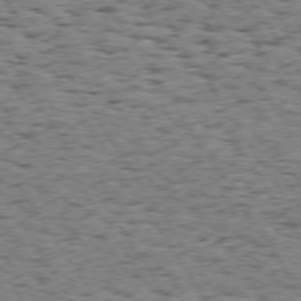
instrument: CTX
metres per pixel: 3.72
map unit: Hpe
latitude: 73.6316
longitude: -135.4426
